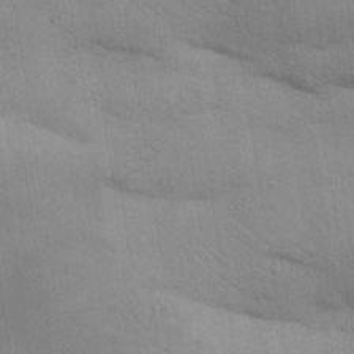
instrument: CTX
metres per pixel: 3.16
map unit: Aa
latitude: 32.0633
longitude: -146.5735
